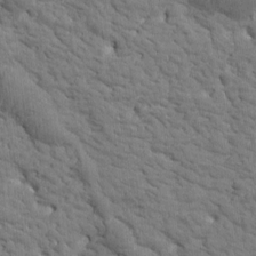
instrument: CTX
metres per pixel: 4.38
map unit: Htu
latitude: -2.0661
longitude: 174.3117
